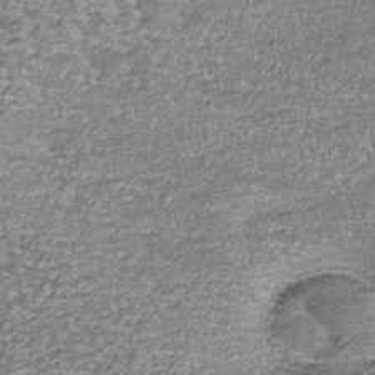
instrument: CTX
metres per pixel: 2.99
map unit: lHb
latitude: -39.5210
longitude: 64.8219
